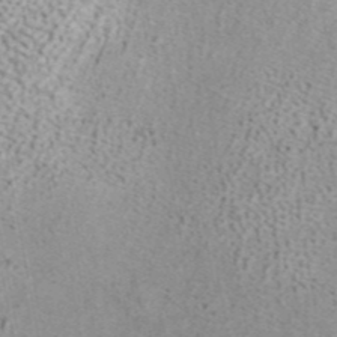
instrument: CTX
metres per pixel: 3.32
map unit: ANa
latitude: 42.3089
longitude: 18.1228
